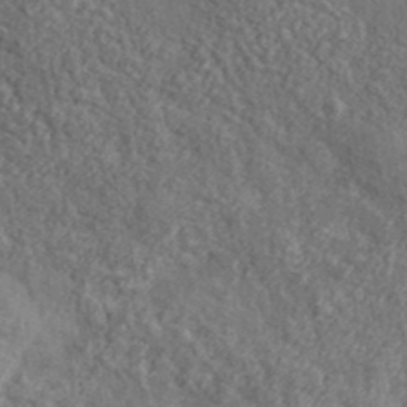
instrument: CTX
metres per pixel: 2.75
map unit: lHvf
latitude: 37.5938
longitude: -89.6505
